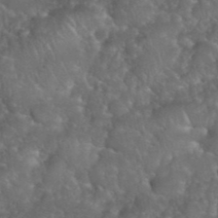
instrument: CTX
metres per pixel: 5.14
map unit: eHh
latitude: 39.6694
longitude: -58.1767
